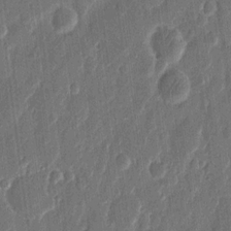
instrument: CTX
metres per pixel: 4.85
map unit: eHh
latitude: 11.9528
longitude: -70.6679
